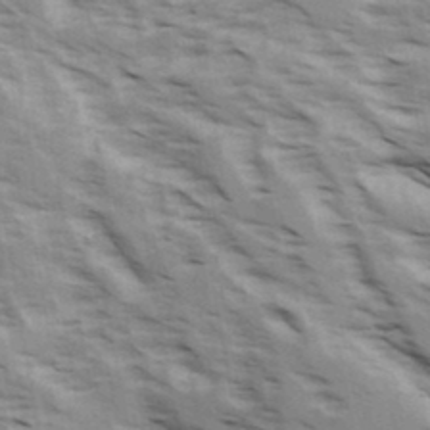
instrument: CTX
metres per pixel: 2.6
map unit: Ave
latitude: 15.7828
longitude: -129.6694
